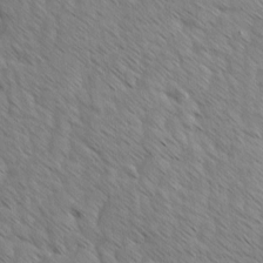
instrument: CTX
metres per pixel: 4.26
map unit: Ave
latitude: 8.2523
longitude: -105.7072
